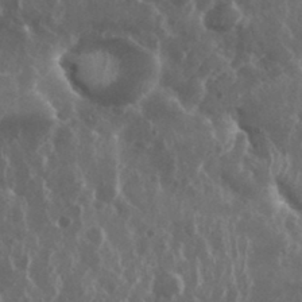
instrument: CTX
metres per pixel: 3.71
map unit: eHh
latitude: 34.4979
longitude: -58.2145
